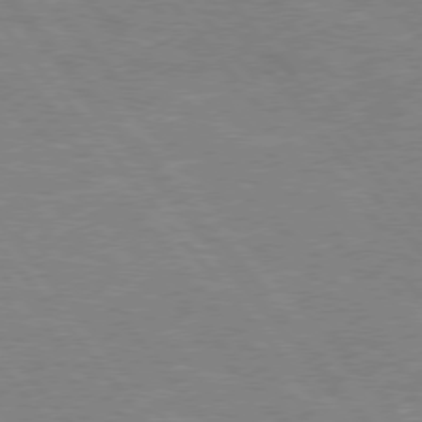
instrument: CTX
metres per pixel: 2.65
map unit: Hpe
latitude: 75.8017
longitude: -154.4601
